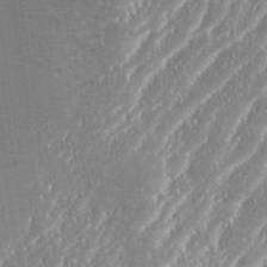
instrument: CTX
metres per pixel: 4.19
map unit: eHh
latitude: 34.4223
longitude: -132.8758
